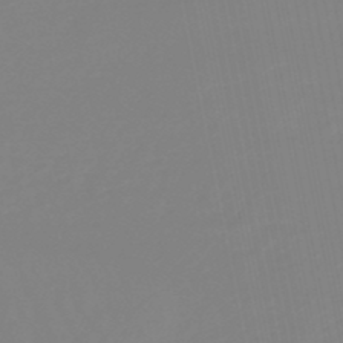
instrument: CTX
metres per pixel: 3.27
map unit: eHb
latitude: -49.3888
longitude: 85.5588
